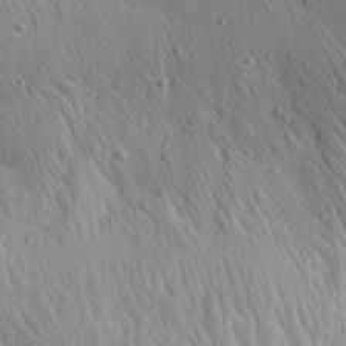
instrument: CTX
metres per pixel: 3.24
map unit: Aa
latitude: 26.9514
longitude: -142.1578
